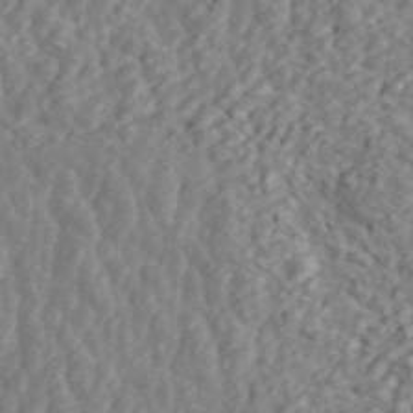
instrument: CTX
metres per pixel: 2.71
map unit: ANa
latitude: 45.1592
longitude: 23.2187
